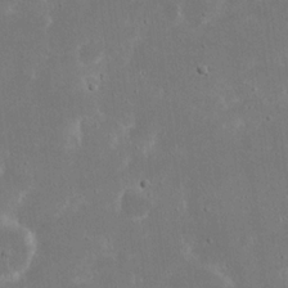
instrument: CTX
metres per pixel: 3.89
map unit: eHh
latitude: 17.9150
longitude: -72.2901
